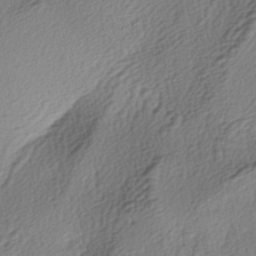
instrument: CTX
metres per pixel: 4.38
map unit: lAa
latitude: -3.7855
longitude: -123.7450
